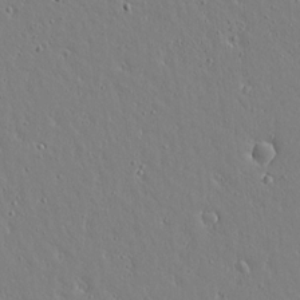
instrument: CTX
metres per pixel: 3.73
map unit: lAvf
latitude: 14.5357
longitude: -126.4601
